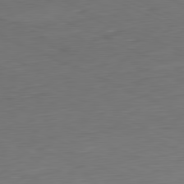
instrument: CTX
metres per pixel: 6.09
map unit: Ap
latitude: -81.4833
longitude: -68.2523
